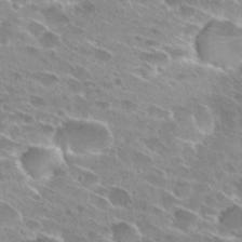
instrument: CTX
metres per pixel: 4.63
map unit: Hto
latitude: 28.1955
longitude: -44.1578
